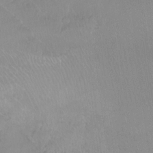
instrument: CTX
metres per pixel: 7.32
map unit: Ht
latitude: -9.6911
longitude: -38.8947
